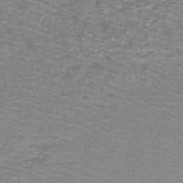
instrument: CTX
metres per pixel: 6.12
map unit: lHb
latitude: -41.6533
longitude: 55.5021
